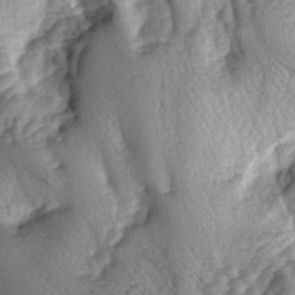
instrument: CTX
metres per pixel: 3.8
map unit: lAa
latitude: -5.9367
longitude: -126.1767
